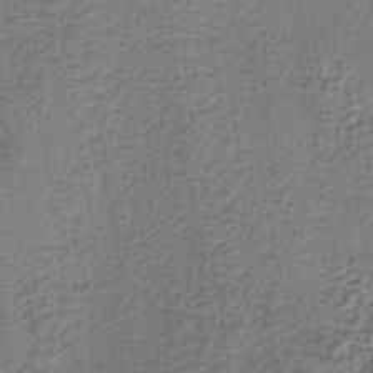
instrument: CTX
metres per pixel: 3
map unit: lHb
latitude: -37.5399
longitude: 61.0864
